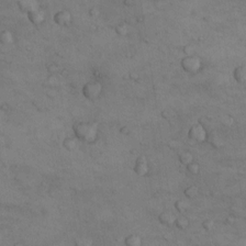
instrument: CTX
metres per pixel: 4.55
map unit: Nhu
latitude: 8.7813
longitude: -25.1403
